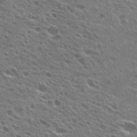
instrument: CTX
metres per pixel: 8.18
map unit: Hto
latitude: 24.9324
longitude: -45.6127
